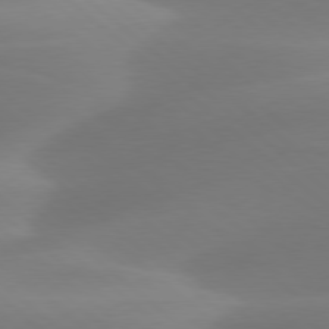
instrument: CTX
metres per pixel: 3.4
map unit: lApd
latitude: 78.3845
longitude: -51.2348
